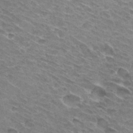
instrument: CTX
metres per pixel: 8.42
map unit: Hto
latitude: 31.9339
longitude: -44.7435
